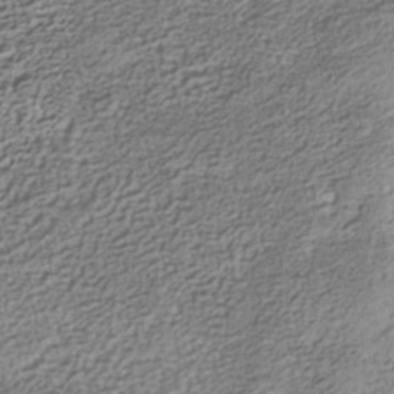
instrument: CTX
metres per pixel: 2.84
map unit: Nhe
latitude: -40.5196
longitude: -100.7624
